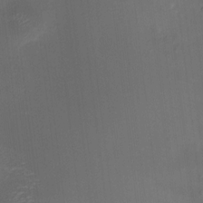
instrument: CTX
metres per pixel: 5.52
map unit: HNhu
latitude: 8.3278
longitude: 10.0094
